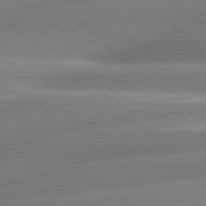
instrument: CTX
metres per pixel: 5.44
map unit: lApd
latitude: 80.6679
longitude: -159.3671
